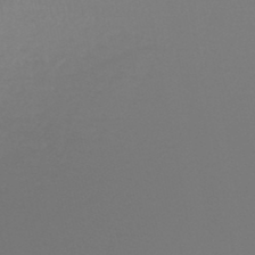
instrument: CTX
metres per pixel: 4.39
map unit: lHb
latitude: -45.9556
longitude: 72.0661
